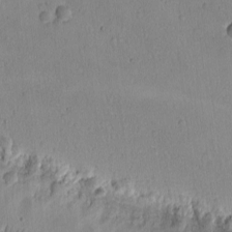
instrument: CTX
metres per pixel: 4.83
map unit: eHh
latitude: -9.3132
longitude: -67.2537
